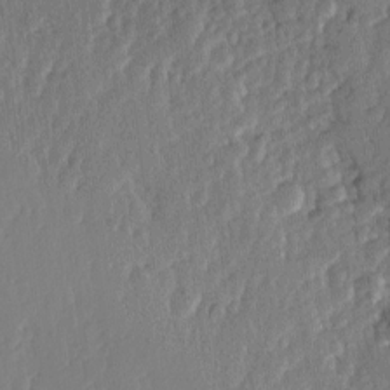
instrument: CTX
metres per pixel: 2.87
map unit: Hve
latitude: 2.8947
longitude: -121.6505
